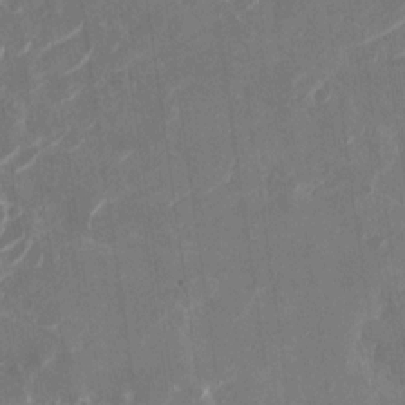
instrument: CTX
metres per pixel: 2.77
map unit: Nhu
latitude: -29.0487
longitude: -71.3104
